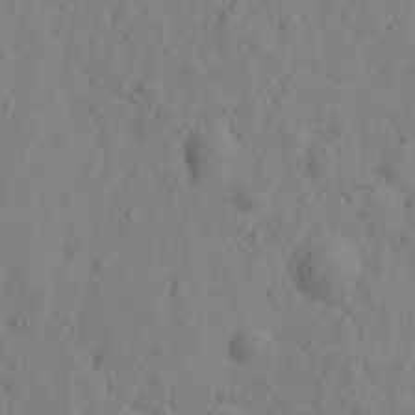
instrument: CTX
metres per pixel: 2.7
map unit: Htu
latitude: -2.9730
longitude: -175.3671
